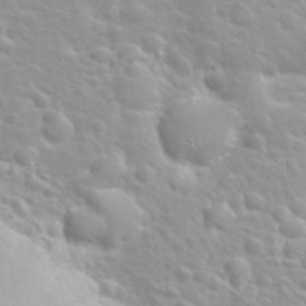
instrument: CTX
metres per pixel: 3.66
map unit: eHh
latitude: 31.9151
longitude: -61.2915
